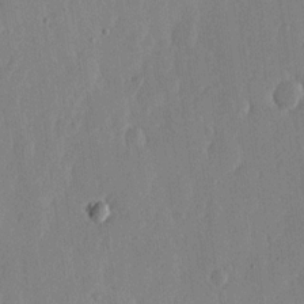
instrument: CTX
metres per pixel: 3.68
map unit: lHvf
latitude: 18.4034
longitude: -115.6693
